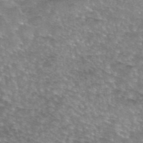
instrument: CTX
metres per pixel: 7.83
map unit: eAb
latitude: 45.3859
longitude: 103.5399
